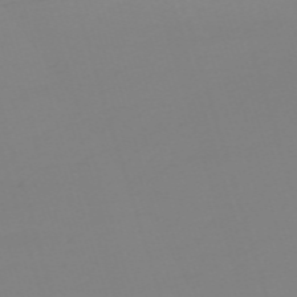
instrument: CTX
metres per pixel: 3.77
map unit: eHh
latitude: -61.4454
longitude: 51.5021
